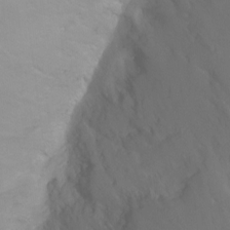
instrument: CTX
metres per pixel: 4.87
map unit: Ht
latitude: -0.1795
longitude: -17.9150
